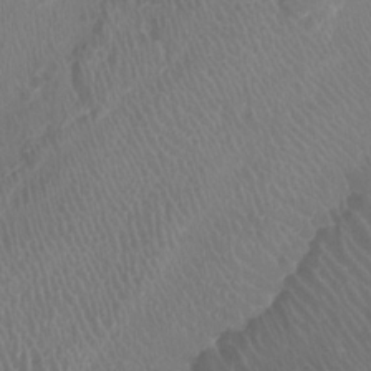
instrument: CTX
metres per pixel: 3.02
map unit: Ht
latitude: -3.8611
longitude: -18.4790
